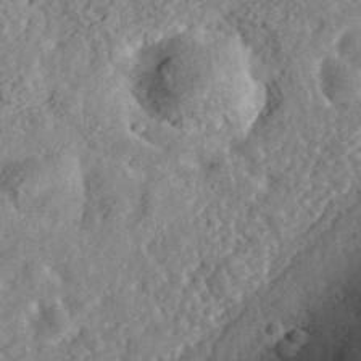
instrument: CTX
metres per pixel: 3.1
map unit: eHh
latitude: 36.4790
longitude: -78.8758
